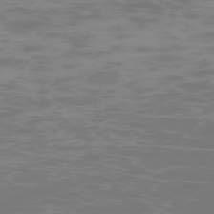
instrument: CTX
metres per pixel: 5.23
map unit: Hpe
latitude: -74.5574
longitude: 6.8219
